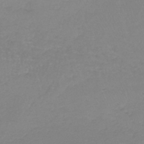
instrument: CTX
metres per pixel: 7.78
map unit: lHb
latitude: -40.3306
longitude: 67.2565
